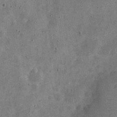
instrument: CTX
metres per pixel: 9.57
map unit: Nve
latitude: -25.7100
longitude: 105.5021
